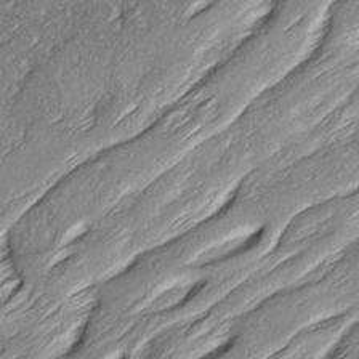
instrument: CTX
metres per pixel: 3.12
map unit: Ave
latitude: 15.8206
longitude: -136.9325
